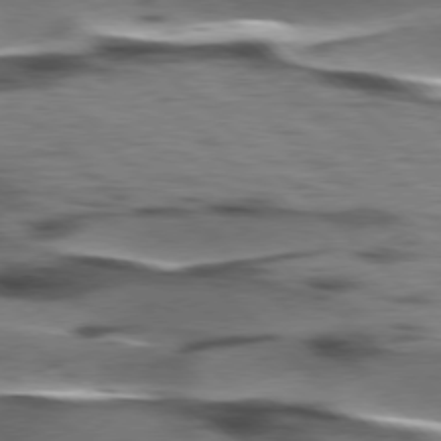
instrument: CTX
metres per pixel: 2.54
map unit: lApd
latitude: 77.3859
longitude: -49.1025
